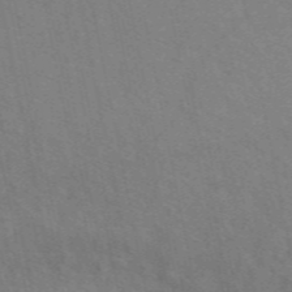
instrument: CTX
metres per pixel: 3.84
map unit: ANa
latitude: 50.2333
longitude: -74.6302
